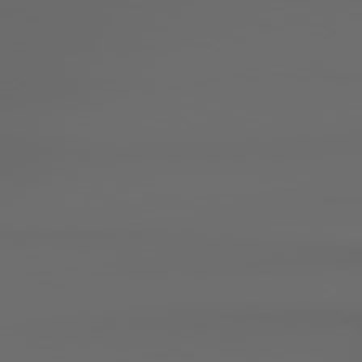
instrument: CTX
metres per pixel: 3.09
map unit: Hpe
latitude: 78.8191
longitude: -135.9150
